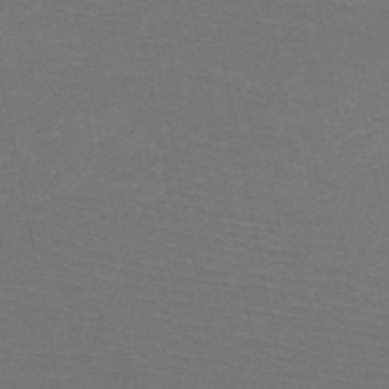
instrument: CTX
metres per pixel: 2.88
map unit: HNb
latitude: -50.1984
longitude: -44.1200
